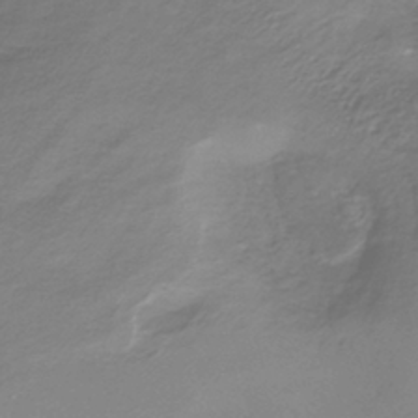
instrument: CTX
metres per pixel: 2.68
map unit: lHb
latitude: -37.1053
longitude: 72.9541
